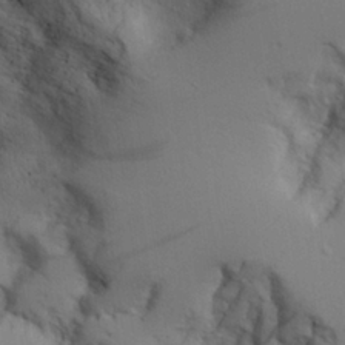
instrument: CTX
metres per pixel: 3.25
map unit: Aa
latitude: 25.7638
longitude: -132.0444
